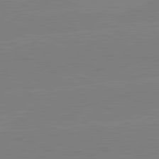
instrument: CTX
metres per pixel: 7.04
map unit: lApd
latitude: 82.2144
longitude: -158.1200
